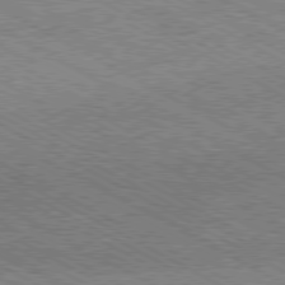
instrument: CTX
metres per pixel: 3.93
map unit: Hpe
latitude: -80.8408
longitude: 20.6896
